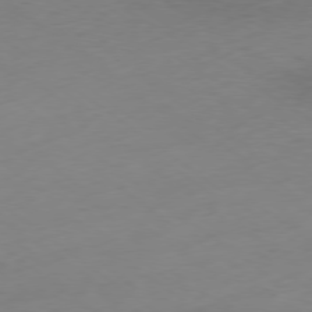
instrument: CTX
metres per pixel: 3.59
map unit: Ap
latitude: -79.0486
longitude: -58.7057
